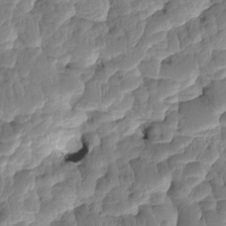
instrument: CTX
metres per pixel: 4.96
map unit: HNhu
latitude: -1.6344
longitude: 14.5952
